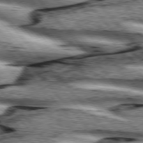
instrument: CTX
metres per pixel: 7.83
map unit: lApd
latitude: 76.0444
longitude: -82.7246
